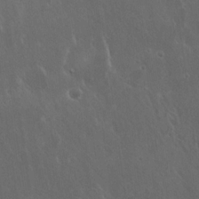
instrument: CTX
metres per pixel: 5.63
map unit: Hto
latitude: 19.6316
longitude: -57.1592
